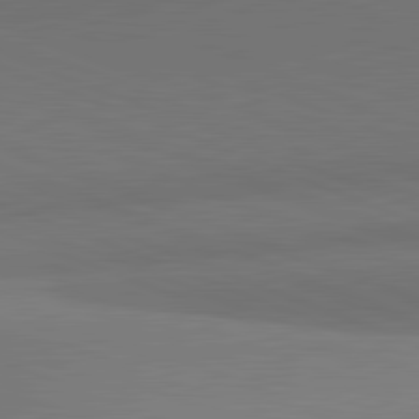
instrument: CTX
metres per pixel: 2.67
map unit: lApd
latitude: 82.0822
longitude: 149.3699
